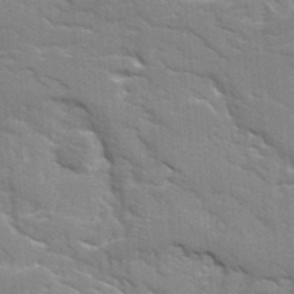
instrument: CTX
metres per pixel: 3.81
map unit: Ave
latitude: 17.0458
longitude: -129.4426
